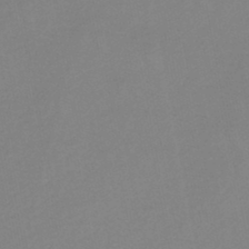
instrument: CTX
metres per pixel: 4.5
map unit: lHb
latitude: -45.9556
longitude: 74.9164
